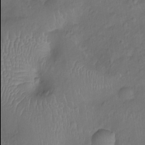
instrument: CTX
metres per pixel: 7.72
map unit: Ht
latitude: -9.5588
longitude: -21.9906
